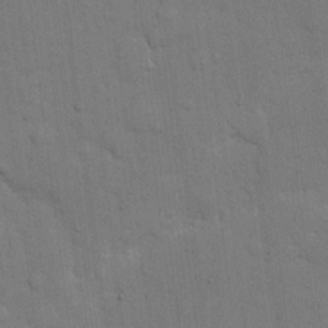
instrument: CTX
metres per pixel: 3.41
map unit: eHh
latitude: 11.1592
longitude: -67.1403
